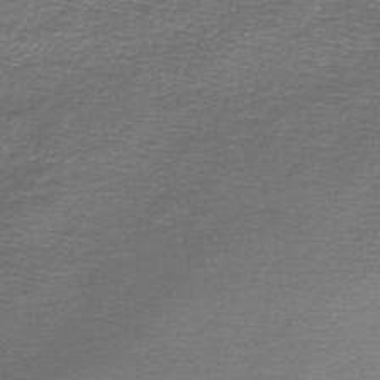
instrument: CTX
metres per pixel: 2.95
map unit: lHb
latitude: -45.1620
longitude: 57.4643
